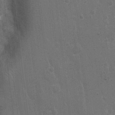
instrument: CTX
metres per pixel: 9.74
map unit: Nhu
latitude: 2.2900
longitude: -16.4412
